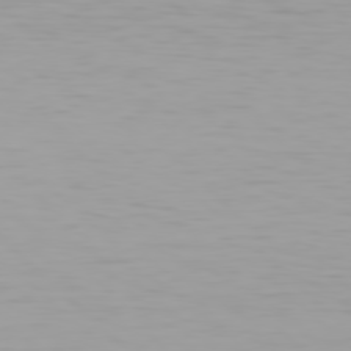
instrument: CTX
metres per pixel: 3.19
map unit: Hpe
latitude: 78.0633
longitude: -136.8758
